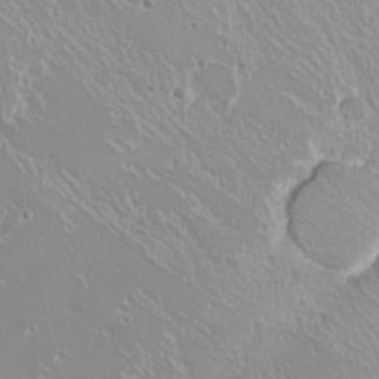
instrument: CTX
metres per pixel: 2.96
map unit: eHh
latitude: -8.7652
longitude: -69.4993
